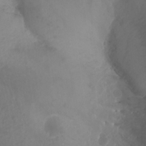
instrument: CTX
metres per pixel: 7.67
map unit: Aa
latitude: -13.1431
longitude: -68.4034
